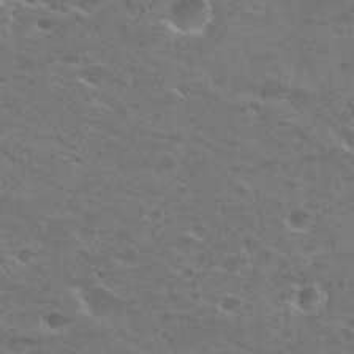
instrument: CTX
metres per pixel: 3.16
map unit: Hto
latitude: 28.1578
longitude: -47.5183
